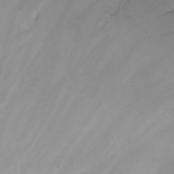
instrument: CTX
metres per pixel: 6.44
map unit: Nhu
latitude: 23.6694
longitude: -63.4805
